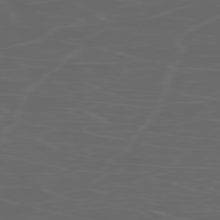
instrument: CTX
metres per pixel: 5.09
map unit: Ap
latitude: -77.8989
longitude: -75.8205
